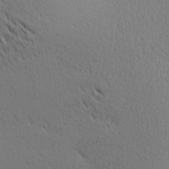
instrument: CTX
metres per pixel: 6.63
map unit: Ave
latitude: 11.1214
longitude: -107.7261
